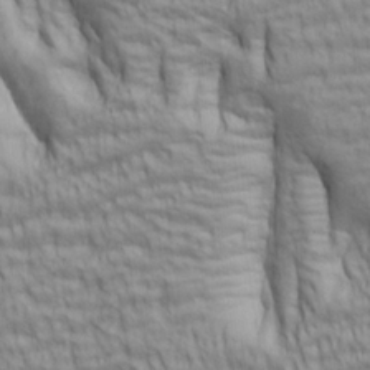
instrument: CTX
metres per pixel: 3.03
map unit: lAa
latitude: 6.1011
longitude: -115.5182
